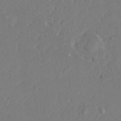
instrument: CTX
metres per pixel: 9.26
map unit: HNhu
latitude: 6.3278
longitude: -5.0647
